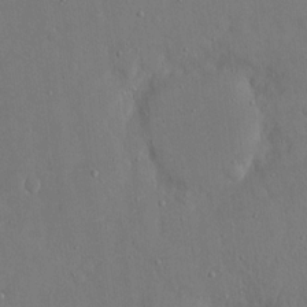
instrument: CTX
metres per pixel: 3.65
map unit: eHh
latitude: 16.5924
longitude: -70.8002
